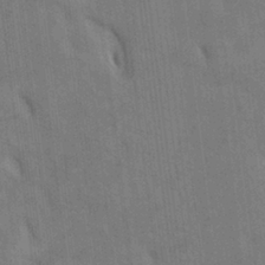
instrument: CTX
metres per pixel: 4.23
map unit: Htu
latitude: 2.2333
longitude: 148.6708
